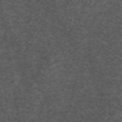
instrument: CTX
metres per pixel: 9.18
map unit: ANa
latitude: 39.0458
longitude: 24.3873
